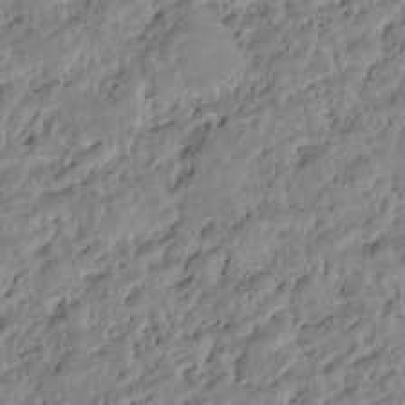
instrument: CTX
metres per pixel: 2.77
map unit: HNhu
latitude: -20.6707
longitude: 85.5399
